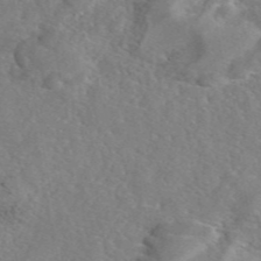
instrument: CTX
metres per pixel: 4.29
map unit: eAb
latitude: 46.2334
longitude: 112.2362
